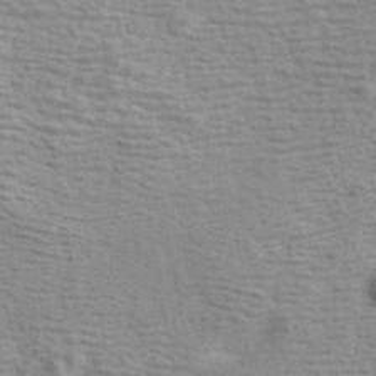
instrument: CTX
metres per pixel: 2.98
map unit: ANa
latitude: 41.8772
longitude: 13.7100
